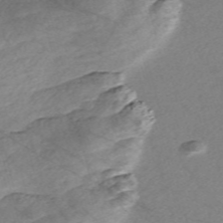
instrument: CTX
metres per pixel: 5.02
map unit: Nve
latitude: -57.2376
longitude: 54.1417
